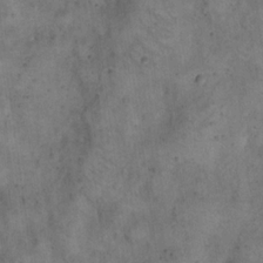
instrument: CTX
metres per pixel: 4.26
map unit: eHh
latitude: 20.6869
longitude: -60.6112
